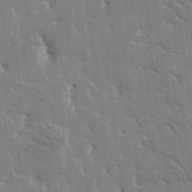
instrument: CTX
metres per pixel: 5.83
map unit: Htu
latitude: -1.6155
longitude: 176.3495
